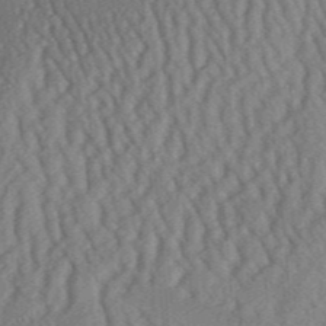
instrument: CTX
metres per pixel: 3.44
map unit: Aa
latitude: 31.4616
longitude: -142.0444
